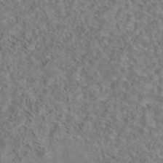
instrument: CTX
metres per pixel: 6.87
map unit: eAb
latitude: 43.2159
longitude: 103.8800
